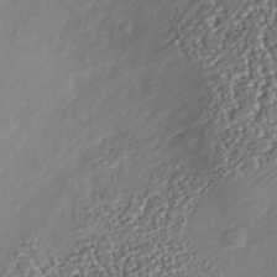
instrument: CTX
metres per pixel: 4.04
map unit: Nhu
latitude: -37.9367
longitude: -80.8380
